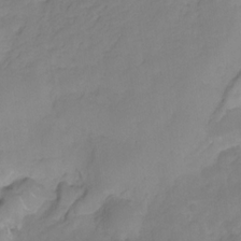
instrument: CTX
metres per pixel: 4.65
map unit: HNhu
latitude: -27.0108
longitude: 74.8786
